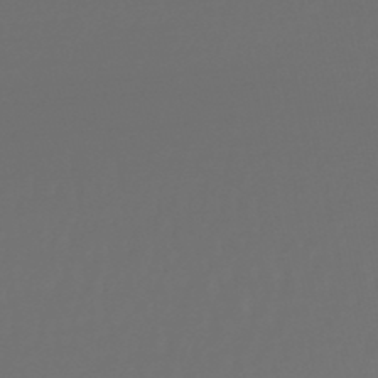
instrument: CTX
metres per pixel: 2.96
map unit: lHb
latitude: -47.9745
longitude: 63.0864
